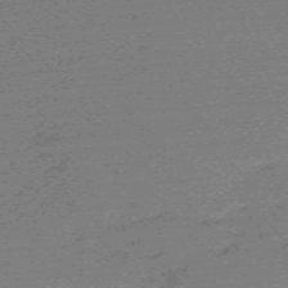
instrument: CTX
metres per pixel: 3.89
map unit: eHh
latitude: -62.0661
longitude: 51.8800
